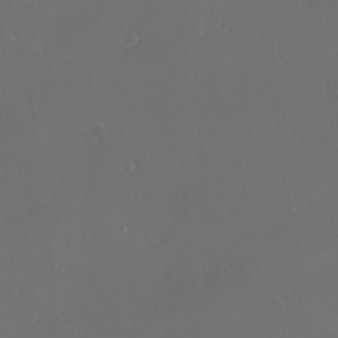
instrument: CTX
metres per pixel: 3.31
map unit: eHh
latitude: -2.3684
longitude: 19.9556
